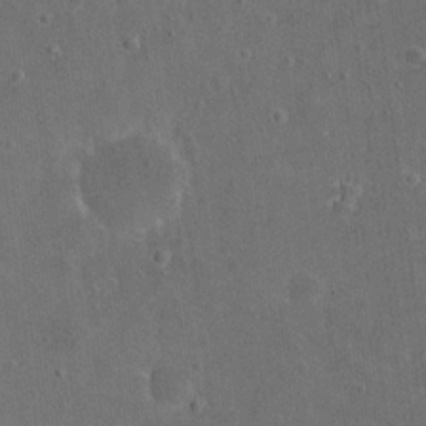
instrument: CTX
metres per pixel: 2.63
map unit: eHh
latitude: 19.5938
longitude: -65.8394
